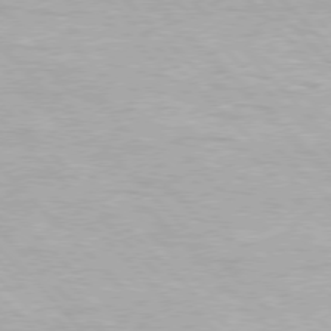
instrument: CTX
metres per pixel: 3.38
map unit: Hpe
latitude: 76.4979
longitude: -156.1766
